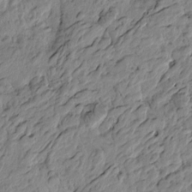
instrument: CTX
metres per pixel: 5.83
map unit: Htu
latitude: -3.7477
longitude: 178.7652
